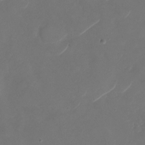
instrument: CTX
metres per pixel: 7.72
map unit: Nhu
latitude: -29.1053
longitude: -71.1781
